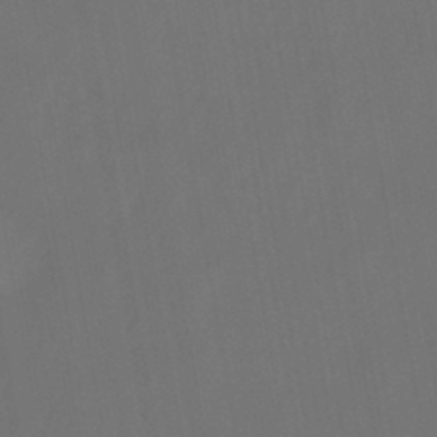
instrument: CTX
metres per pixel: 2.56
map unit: eHb
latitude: -43.7288
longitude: 87.8233
